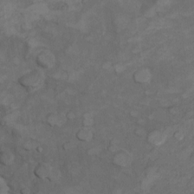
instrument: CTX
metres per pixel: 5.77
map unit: Nhu
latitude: 9.0459
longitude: -24.9513
